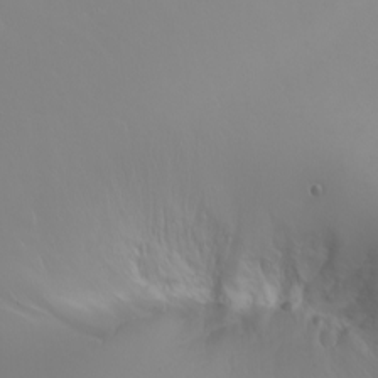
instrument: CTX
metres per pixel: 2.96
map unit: Nhu
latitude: -6.1228
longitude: -90.5168
